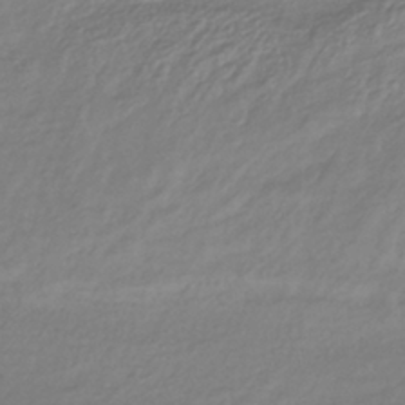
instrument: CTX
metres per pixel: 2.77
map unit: lHb
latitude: -37.3131
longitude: 69.5777
